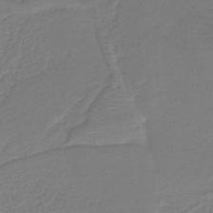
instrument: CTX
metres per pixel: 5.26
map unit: HNb
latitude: -42.8408
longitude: 52.3495
